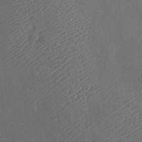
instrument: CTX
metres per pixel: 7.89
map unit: Htu
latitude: -7.4265
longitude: 156.0283
